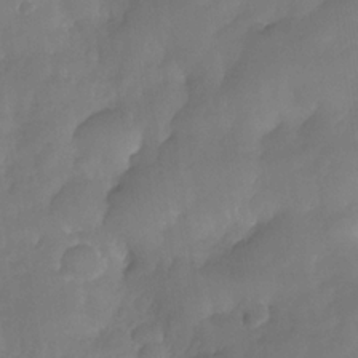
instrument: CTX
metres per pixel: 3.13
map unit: Nhe
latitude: -33.9556
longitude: -145.7638
